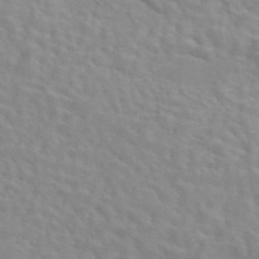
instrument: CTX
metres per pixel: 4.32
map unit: eAb
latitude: 44.2144
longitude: 112.9542
